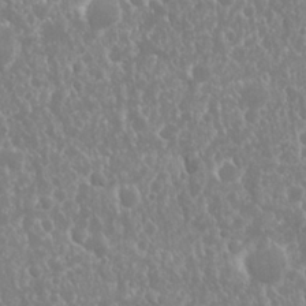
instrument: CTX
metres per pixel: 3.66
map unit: Nhu
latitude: 24.1011
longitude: -59.3860
